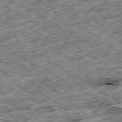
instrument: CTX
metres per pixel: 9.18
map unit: Ap
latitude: -80.0094
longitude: -89.8584
